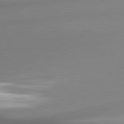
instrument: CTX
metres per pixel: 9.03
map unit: lApd
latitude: 81.0458
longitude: 176.7085
